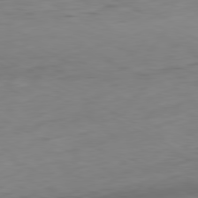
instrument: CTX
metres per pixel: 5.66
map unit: Hpe
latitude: -81.1998
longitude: 16.3307
